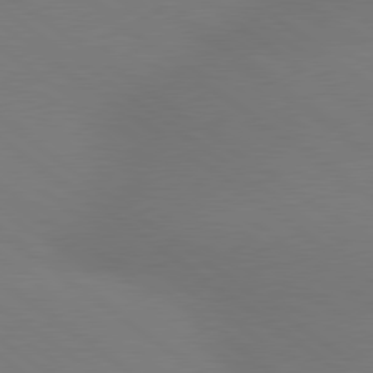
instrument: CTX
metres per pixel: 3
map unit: lApd
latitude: 79.2726
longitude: -151.1592
